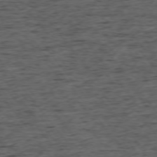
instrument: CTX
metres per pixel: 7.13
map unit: Ap
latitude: -75.3699
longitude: -91.0081
